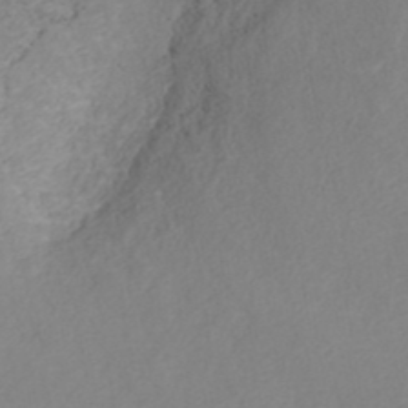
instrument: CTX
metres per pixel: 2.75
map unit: ANa
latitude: 40.6868
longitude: 22.2551
